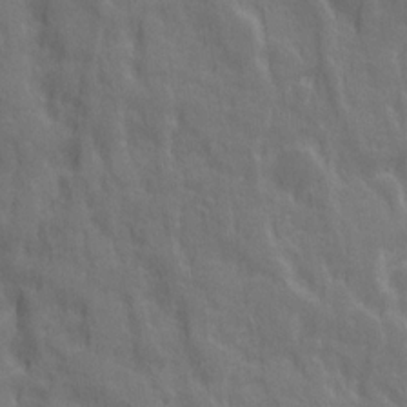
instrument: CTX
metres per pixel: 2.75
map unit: Ave
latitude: 20.2523
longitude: -133.9528
